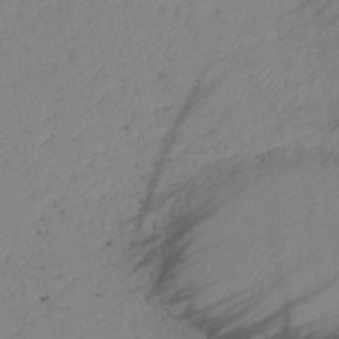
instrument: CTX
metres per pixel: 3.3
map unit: eHb
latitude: -40.0472
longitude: 77.7856
